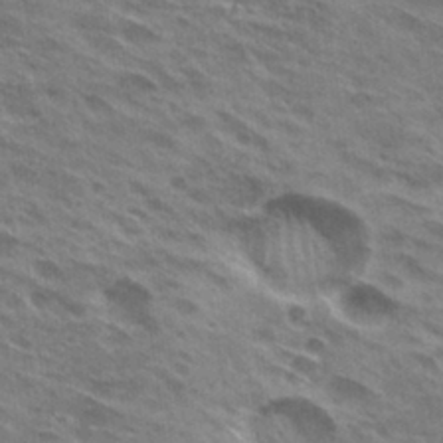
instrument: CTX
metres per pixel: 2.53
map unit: Hto
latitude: 29.8016
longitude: -44.8002
